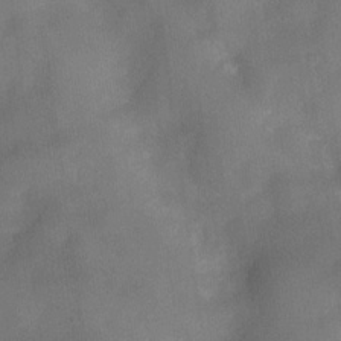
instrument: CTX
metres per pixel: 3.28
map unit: Nve
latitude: -26.9541
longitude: -148.2711
